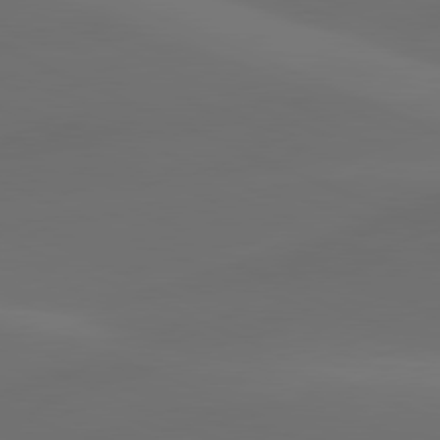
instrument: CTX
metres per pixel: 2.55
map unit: lApd
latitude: 80.7057
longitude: -83.2914
